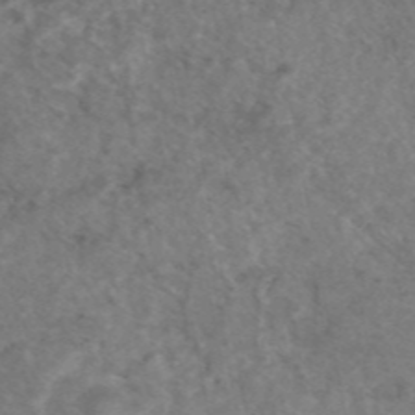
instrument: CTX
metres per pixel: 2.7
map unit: eAb
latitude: 45.2726
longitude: 115.1053
